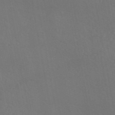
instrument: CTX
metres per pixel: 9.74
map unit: eAb
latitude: 45.8016
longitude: 112.8597
